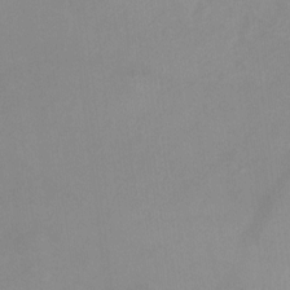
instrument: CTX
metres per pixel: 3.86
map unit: Ht
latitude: -7.0486
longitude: -34.7813
